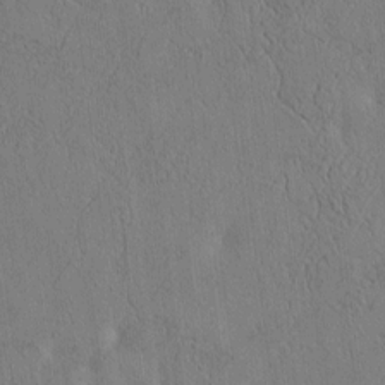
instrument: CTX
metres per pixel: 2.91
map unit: Htu
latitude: 3.5560
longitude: 150.8219
